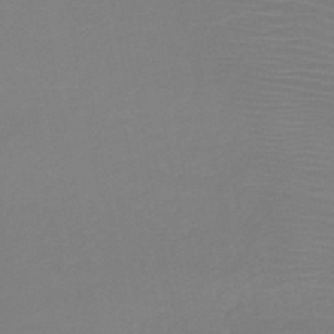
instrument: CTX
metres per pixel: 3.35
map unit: HNb
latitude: -49.2754
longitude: -44.4790
